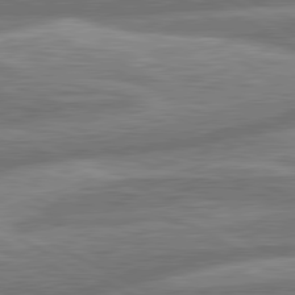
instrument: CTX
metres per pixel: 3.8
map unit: lApd
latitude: 80.8191
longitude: -166.7624
